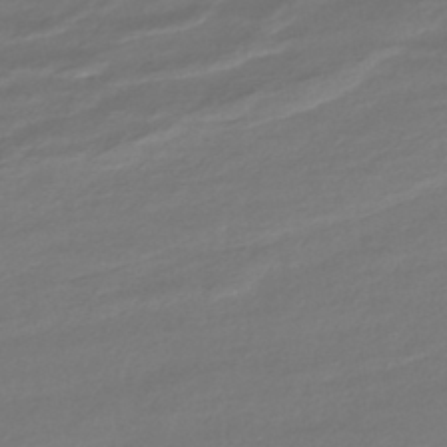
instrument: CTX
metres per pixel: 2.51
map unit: HNhu
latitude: -44.8597
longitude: 96.9920
